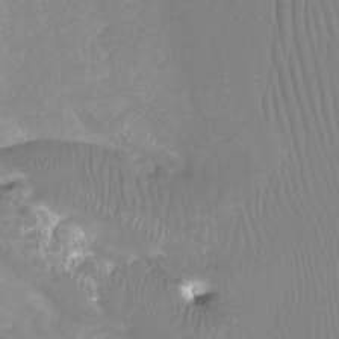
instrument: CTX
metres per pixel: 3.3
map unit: Htu
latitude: -12.8030
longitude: -49.2348
